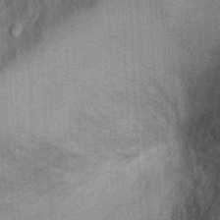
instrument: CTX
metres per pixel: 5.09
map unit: Ht
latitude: -3.1431
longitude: -15.6505
